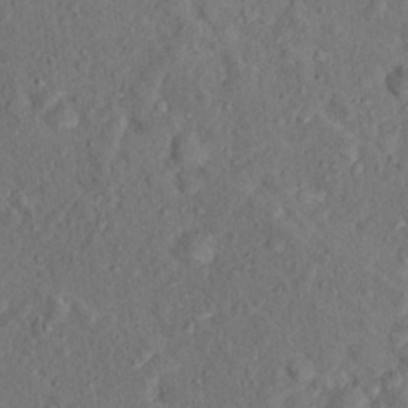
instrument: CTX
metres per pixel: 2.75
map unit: Hto
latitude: 15.6127
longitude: -31.0081
